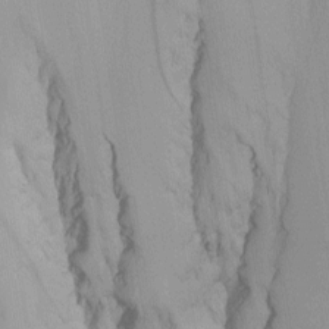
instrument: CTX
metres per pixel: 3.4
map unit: Nhu
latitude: -4.3495
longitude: -93.9339
